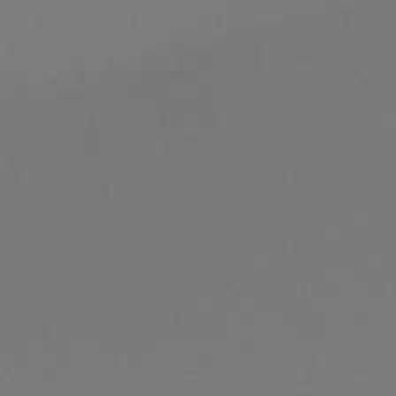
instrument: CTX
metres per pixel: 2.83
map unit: HNb
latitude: -47.2187
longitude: -42.9892
